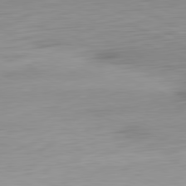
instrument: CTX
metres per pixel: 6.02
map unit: Ap
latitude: -81.5021
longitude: -59.6694
